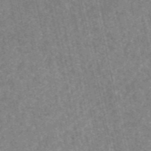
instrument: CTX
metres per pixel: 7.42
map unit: HNb
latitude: -53.1998
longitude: -38.3089
